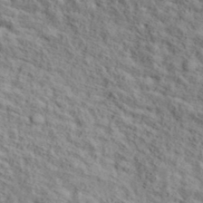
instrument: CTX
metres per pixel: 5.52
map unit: lHvf
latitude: 39.2159
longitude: -87.6505
